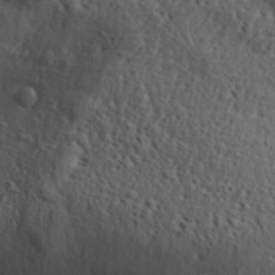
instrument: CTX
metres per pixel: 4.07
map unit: Aa
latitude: 30.0822
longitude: -139.1781
